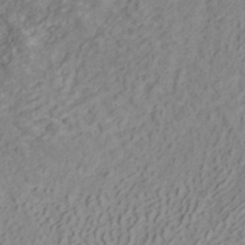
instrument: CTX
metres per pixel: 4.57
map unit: ANa
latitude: 40.1766
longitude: 34.1606
